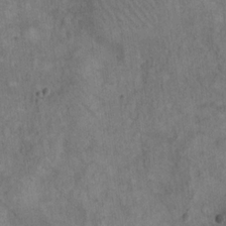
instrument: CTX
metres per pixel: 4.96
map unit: eHh
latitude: 20.6113
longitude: -60.7057
